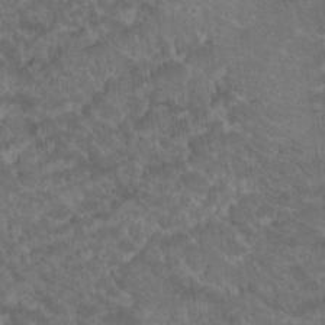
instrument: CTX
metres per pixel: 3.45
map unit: Hto
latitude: 19.4804
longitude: -35.4615
